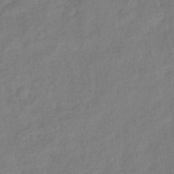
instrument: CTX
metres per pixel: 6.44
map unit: eHb
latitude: -41.8044
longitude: 82.6329
